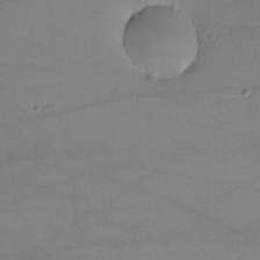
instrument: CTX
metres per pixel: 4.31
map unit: lHvf
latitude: -10.3495
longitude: -101.1214
